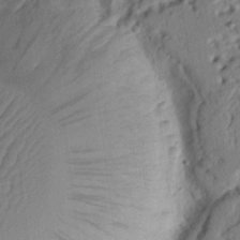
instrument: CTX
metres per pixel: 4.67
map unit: Nhu
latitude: 20.7624
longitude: -77.2537
